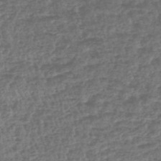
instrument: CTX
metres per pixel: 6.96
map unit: lHb
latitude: -43.9178
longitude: 67.6911
